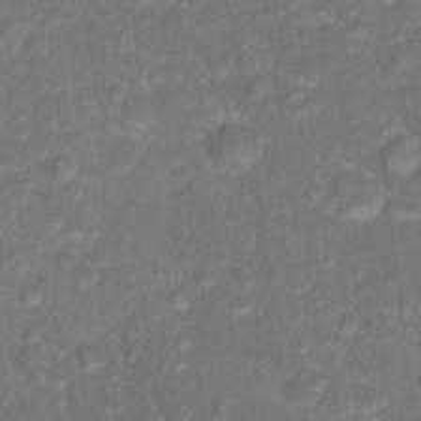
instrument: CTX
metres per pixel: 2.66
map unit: Hto
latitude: 17.8205
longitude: -40.4978
